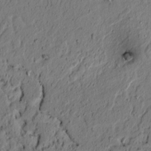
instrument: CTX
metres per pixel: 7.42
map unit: lAvf
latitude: 4.5924
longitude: 165.7100
